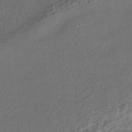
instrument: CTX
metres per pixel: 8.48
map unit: HNhu
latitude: -43.4454
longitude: 96.9164
